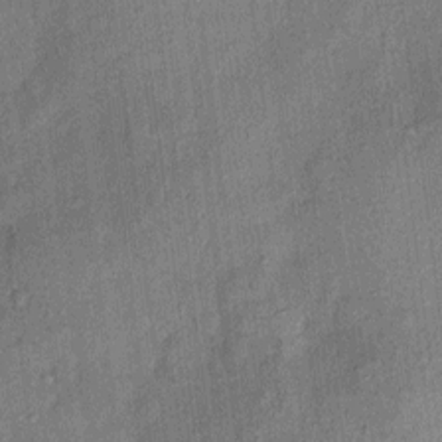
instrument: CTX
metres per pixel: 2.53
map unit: eHh
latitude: 4.1011
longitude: -74.1767
